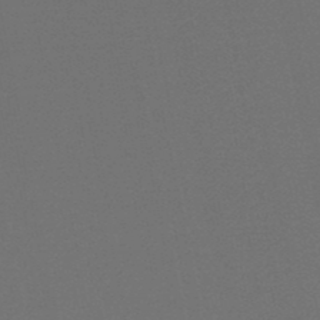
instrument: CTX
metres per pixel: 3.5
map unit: HNb
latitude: -47.7666
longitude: 56.2361
